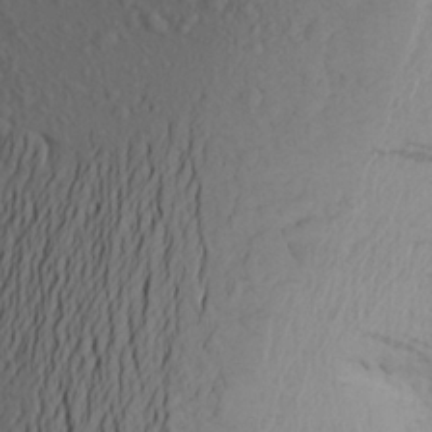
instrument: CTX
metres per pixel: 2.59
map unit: Aa
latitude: 25.7827
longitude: -147.4616
